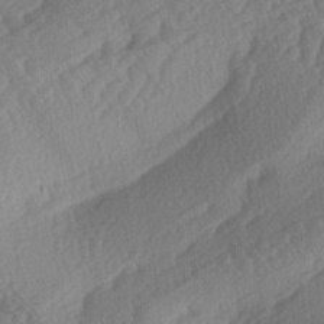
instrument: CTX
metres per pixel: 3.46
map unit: lAa
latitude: -3.7288
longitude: -127.2348
